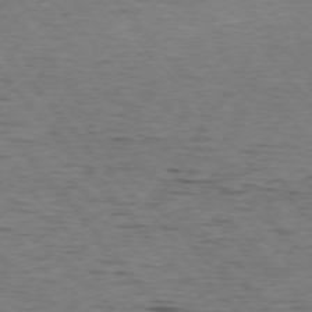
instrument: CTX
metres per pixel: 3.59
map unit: Ap
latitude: -76.2550
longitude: -95.5560
